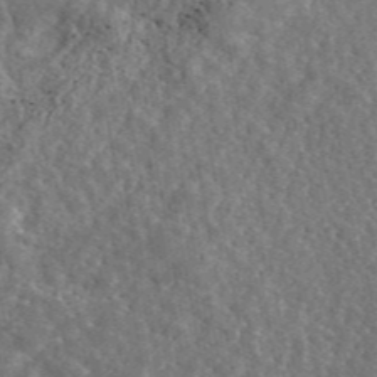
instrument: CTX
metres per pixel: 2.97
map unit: eAb
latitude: 46.2901
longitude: 113.3699
